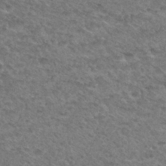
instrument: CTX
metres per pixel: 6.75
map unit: Hto
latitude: 32.6679
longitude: -49.1970
